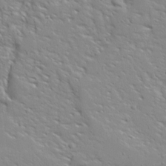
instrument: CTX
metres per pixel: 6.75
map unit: Ave
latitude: 13.2915
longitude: -139.0269
